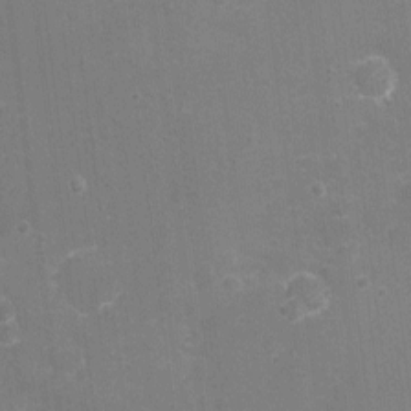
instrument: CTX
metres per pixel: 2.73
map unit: eHh
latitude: -3.1809
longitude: -75.6883
